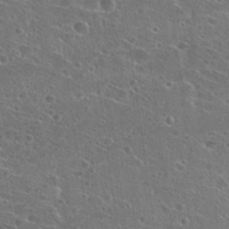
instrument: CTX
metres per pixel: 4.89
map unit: Hto
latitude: 26.1956
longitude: -45.4804
